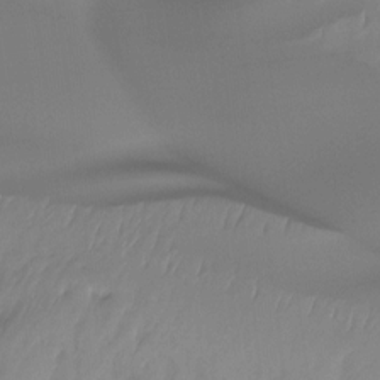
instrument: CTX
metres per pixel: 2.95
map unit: Htu
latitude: -15.1431
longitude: -45.6505
